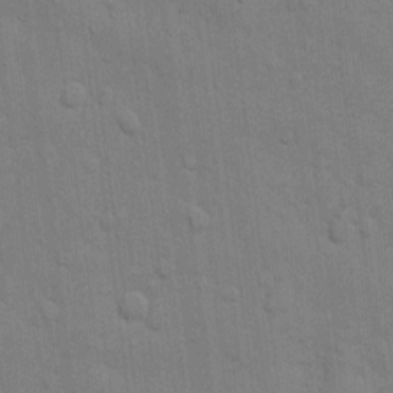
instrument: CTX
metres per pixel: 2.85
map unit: eHh
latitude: 10.2901
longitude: -66.9324
